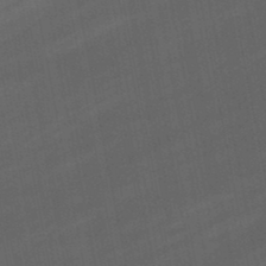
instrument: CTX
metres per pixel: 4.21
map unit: lHb
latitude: -47.3509
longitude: 71.9556
